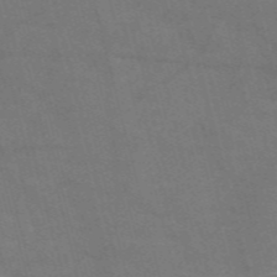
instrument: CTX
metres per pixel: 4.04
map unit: Nve
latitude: -57.6722
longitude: 51.5966
